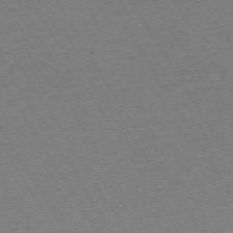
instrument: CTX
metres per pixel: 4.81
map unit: Ap
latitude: -73.4454
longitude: -71.9339
